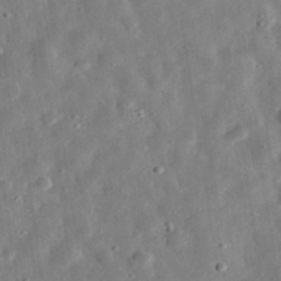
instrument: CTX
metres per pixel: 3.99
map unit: eHh
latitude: 32.0255
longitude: -77.1970
